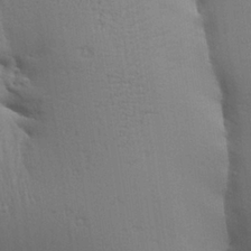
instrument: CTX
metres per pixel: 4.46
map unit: Aa
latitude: 26.3467
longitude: -136.4790
